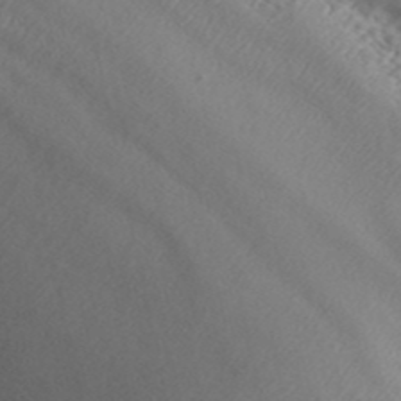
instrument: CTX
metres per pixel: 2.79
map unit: ANa
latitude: 42.5168
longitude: 54.9542
